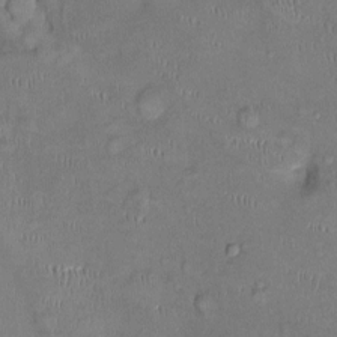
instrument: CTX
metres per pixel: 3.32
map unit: Ht
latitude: -4.5007
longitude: -14.4223
